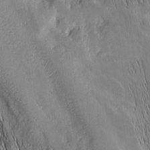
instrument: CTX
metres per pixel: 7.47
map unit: Nhu
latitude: -5.2187
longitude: -151.8583
